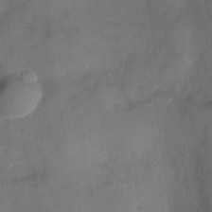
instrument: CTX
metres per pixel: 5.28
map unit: Nve
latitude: -26.4251
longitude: -148.1767
